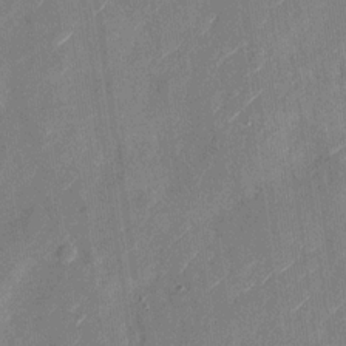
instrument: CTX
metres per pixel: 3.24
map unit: Nhu
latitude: -28.4629
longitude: -72.6491
